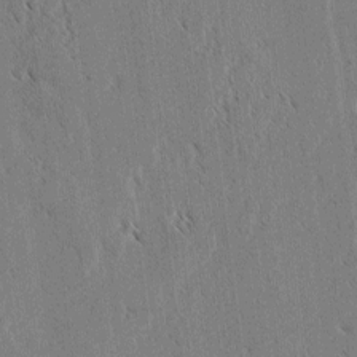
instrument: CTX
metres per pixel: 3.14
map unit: lAvf
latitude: 3.1592
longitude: -106.3089
